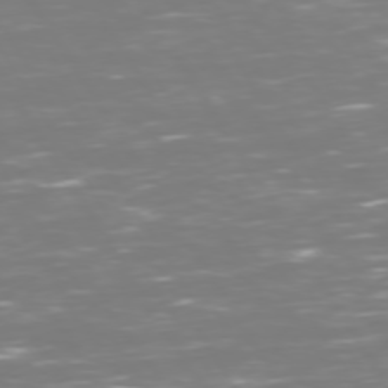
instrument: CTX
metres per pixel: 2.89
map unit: Hpe
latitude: 72.9325
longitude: -126.7813
